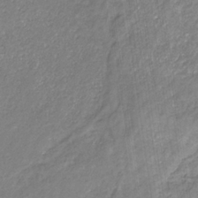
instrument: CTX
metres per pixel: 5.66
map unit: eHb
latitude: -31.5021
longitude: 67.5777
